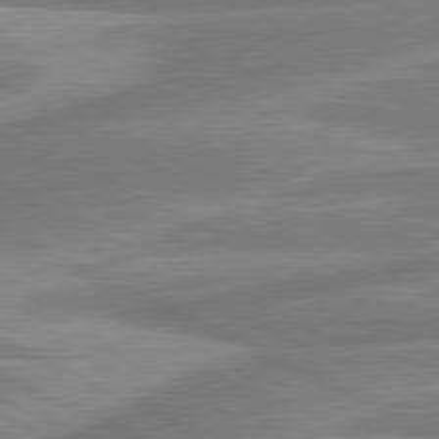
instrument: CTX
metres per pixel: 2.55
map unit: lApd
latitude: 81.5371
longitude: -174.3467
